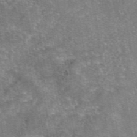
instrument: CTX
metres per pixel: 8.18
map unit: eAb
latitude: 46.7624
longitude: 102.7652
